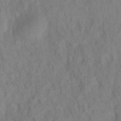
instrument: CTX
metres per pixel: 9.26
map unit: HNhu
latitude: -28.3306
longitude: 72.9541
